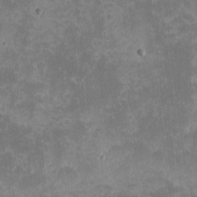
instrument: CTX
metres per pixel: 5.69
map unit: eHh
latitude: -1.4833
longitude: -86.1200
